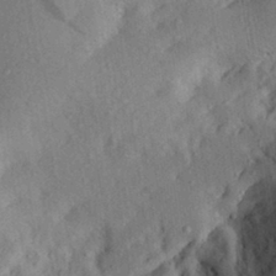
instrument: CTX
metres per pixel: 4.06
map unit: Aa
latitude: 29.0836
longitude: -145.5938
